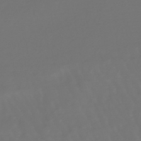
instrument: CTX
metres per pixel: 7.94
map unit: lHb
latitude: -47.5966
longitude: 79.5777
